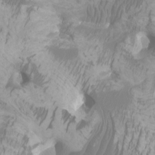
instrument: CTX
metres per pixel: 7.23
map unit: Htu
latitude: -6.6140
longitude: -75.3293
